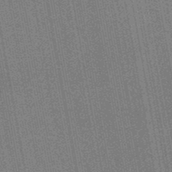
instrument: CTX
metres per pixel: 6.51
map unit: lHb
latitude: -48.1984
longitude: 74.6330
